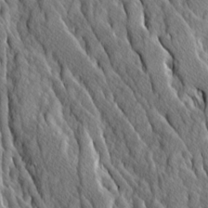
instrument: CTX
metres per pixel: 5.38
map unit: Ave
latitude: 14.0444
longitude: -133.8772
